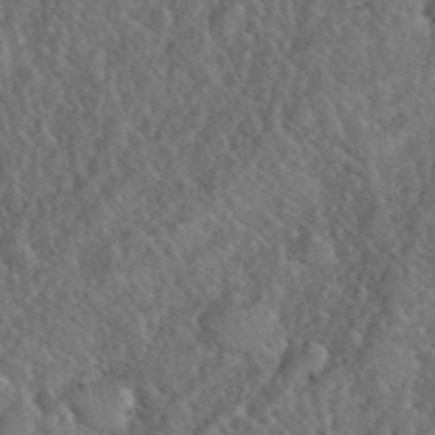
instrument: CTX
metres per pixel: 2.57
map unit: eHh
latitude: 40.3467
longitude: -57.7638
